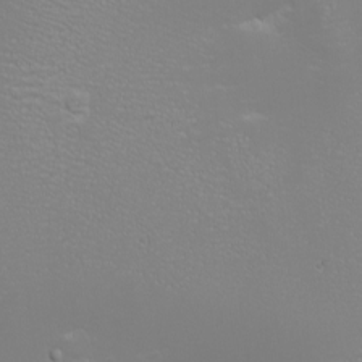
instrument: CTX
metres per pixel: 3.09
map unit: eHh
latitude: -6.7841
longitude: -79.2915
